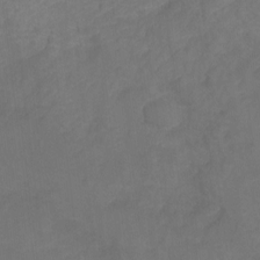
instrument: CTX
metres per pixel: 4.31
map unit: Ht
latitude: -9.5966
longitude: -35.2348
